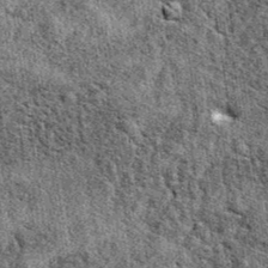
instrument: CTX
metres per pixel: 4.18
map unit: eAb
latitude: 38.7246
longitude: 105.5588
